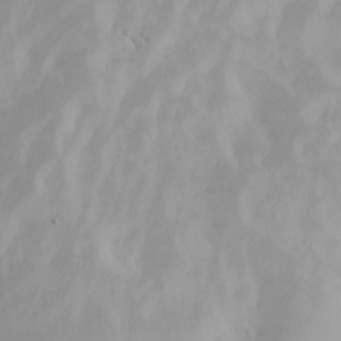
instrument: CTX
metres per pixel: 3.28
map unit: eHh
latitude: 31.1404
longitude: -58.8758
